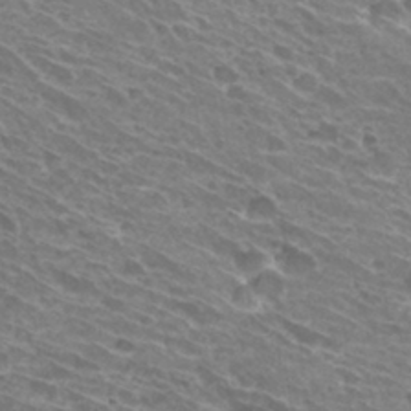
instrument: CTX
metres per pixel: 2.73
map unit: Hto
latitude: 31.7261
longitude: -42.5735
